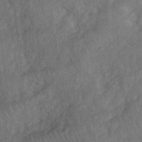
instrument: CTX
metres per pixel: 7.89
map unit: eHh
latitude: 39.8016
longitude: -56.0633
